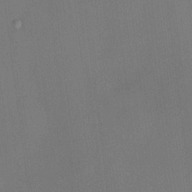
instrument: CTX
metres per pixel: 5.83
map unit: HNhu
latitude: 12.4412
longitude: 11.0675
